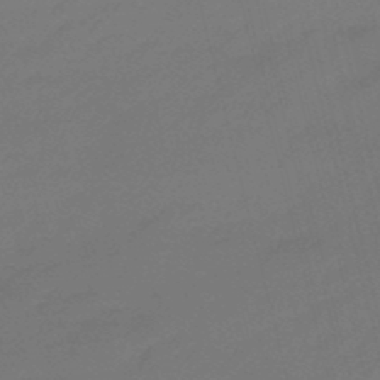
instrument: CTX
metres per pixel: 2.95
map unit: eHb
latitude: -47.2943
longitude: 86.7841
